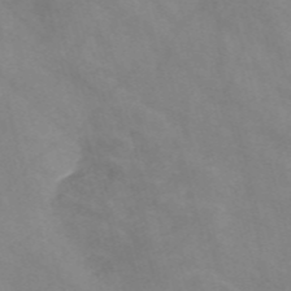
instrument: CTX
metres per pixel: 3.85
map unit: Nve
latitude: -58.0094
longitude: 58.4628
